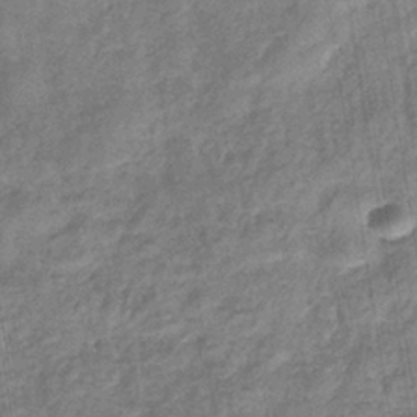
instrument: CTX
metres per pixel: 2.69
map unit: eHb
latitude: -37.5021
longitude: 79.7477
